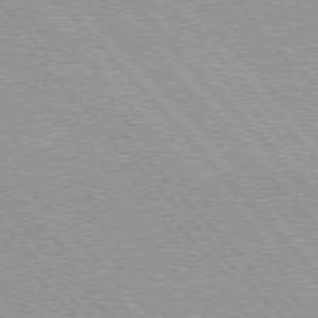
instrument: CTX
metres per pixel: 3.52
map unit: Hpe
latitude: 76.0633
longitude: -154.3656
